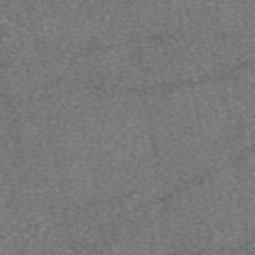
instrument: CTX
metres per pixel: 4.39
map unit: eAb
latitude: 48.4979
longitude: 105.1809
